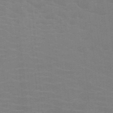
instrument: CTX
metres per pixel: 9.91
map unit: HNb
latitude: -46.6896
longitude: -46.0822
